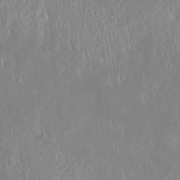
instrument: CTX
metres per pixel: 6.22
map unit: Htu
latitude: -4.5196
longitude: 174.1038
